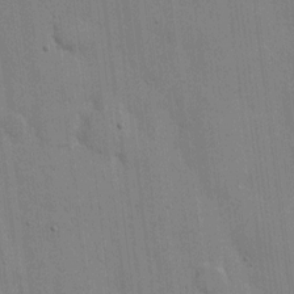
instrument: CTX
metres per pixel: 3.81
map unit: eHh
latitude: 8.1956
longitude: -67.8016
